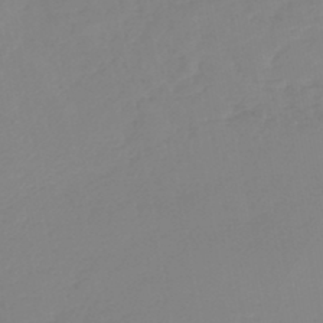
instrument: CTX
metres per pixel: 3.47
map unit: lHb
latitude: -45.4643
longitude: 64.8786
